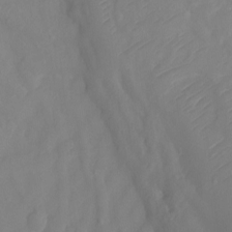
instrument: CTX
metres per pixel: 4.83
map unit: Ht
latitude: -4.4629
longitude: -26.6113
